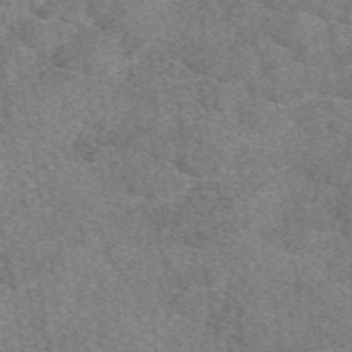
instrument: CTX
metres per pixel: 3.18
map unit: eAb
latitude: 49.1025
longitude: 108.9164
